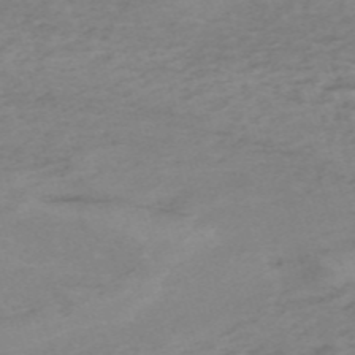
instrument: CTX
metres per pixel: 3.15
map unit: HNb
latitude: -54.5952
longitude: -42.9892
